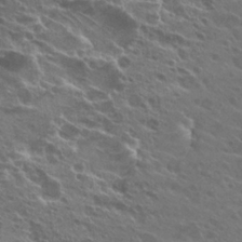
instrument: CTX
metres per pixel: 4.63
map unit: Hto
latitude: 25.0458
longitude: -39.7638
